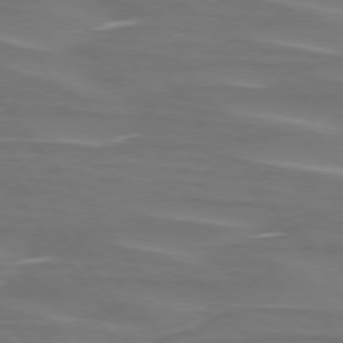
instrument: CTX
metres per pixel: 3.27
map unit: lApd
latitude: 75.2348
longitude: -80.1200
